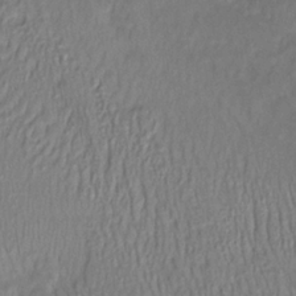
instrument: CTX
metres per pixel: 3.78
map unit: lHb
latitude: -37.6910
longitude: 58.5006
